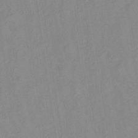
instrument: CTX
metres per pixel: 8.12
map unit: lHb
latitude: -34.6141
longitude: 71.7856
